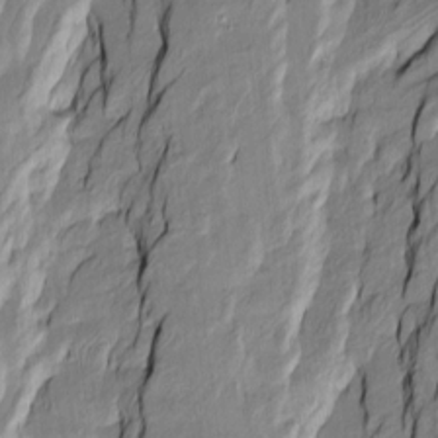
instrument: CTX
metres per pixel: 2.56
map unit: Htu
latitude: -9.8800
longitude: 176.3306
